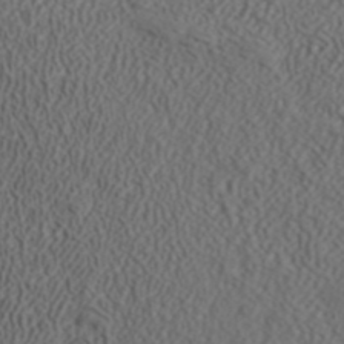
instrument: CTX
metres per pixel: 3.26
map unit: ANa
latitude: 42.4223
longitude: 28.6519
